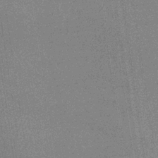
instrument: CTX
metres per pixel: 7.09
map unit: eHb
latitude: -34.0850
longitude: 73.3887
